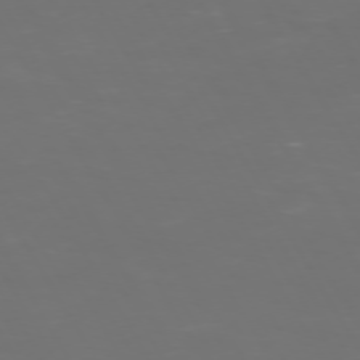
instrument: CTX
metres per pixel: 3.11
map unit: Hpe
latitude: 72.1011
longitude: -126.4601
